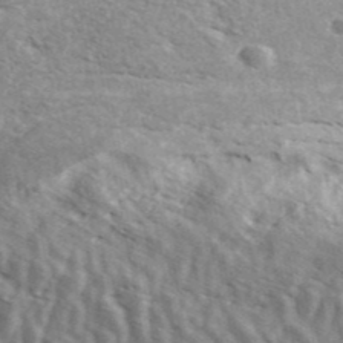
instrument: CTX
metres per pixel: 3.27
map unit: ANa
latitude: 44.0444
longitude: 47.2754
